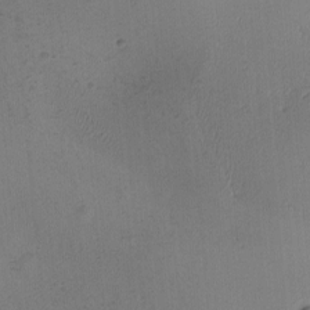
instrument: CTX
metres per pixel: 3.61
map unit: Ave
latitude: -7.8233
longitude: -121.8017
